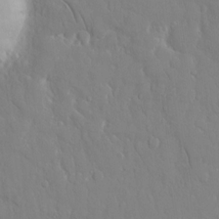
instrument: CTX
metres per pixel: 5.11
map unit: eHh
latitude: 14.2901
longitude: -71.2915
